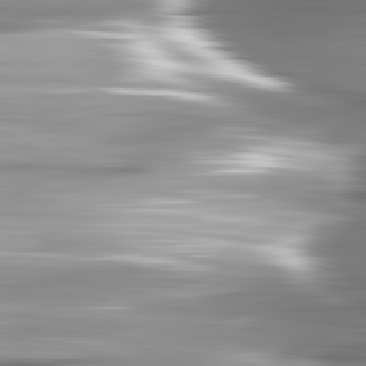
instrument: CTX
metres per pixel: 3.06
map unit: lApd
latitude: 82.7813
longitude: -140.0444
